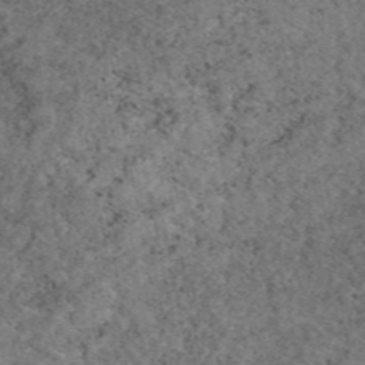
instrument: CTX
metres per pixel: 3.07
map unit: eAb
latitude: 48.6868
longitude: 107.0865
